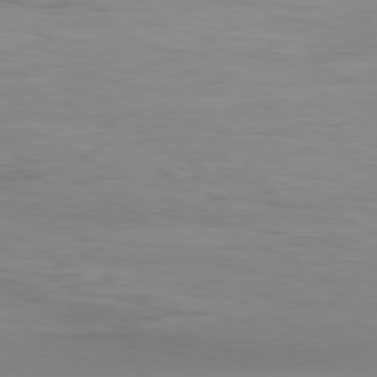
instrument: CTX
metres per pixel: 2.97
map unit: Hpe
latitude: -80.7274
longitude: 19.4454
